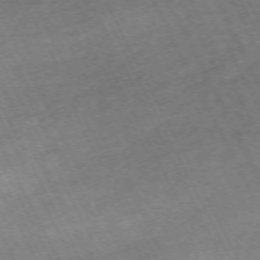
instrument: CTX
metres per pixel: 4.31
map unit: Hpe
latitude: -71.6344
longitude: 7.9556
